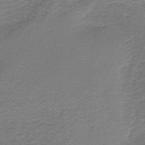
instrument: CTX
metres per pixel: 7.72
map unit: HNb
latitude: -37.6344
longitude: 51.1620
